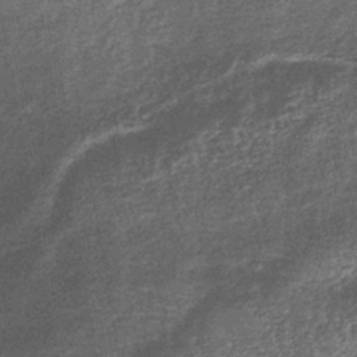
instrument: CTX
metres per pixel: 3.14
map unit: eHb
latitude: -39.5966
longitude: 81.0298
